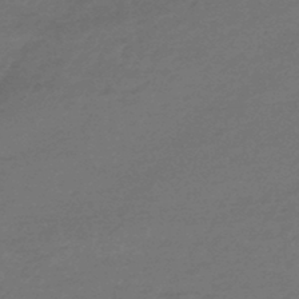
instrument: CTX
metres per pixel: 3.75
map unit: HNhu
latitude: -45.9178
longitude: 93.7855
